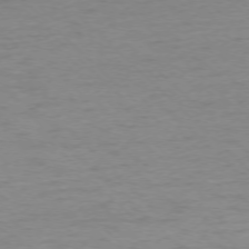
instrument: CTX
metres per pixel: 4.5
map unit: Ap
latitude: -75.6722
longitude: -77.8016
